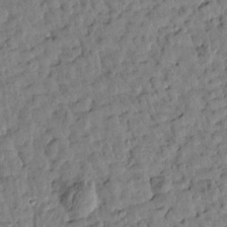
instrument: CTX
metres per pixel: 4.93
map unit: Htu
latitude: 1.1214
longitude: -179.4616
